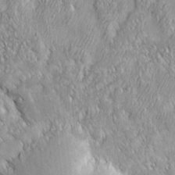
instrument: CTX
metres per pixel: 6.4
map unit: Ht
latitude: 7.1970
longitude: -76.3467
